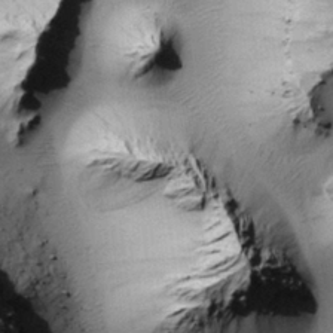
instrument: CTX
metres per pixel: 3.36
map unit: Htu
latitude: -0.2740
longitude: 173.2754
